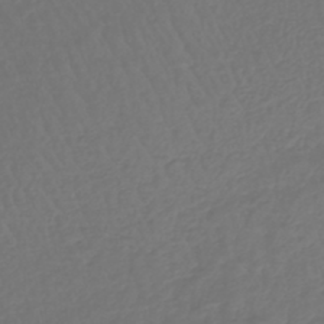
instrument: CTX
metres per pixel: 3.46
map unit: lHb
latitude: -43.5210
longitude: 65.1054
